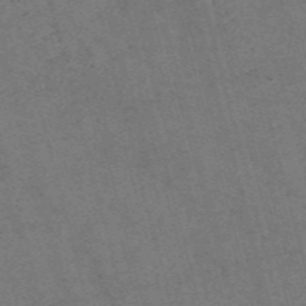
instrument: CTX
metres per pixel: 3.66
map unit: Nve
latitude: -58.0094
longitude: 51.8800
